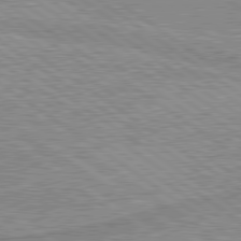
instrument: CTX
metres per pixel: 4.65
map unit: lApd
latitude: 80.0633
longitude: 171.0487
